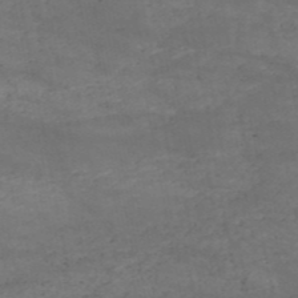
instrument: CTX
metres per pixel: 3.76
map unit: HNb
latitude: -51.9178
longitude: -39.4993
